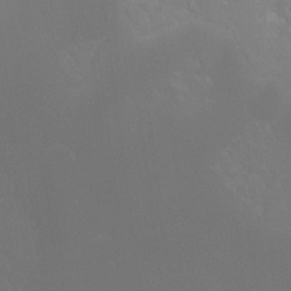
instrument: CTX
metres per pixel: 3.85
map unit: Hto
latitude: -6.4818
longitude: -49.3293
